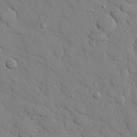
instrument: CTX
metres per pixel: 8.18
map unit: eHh
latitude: 25.9528
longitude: -78.1389
